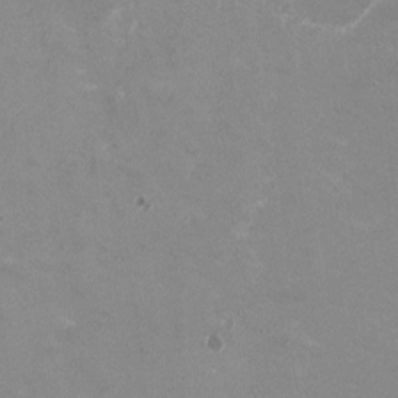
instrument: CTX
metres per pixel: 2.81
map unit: HNhu
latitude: -1.0298
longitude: -4.1956
